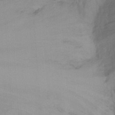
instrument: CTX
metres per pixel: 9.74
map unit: Ht
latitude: -8.8219
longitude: -37.3860
